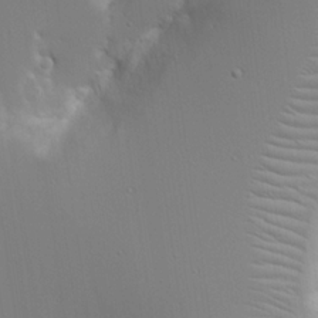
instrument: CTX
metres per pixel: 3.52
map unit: Aa
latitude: 21.0270
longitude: -124.2522
